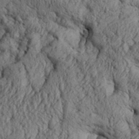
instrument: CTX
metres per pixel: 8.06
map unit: Aa
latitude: 31.1404
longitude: -136.7058
